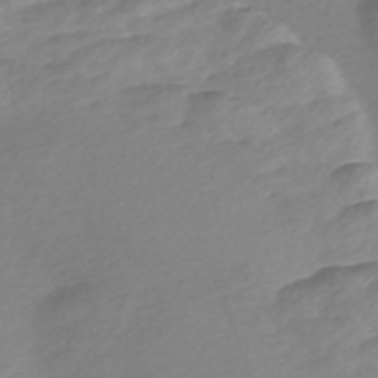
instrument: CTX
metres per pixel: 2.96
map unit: Nve
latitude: -57.8044
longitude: 57.6155
